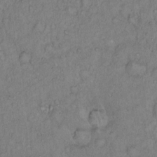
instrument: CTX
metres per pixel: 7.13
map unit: Hto
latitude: 13.4616
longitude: -56.8757
